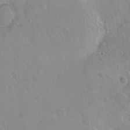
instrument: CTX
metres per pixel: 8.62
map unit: eHh
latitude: 1.8961
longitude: -55.6316
